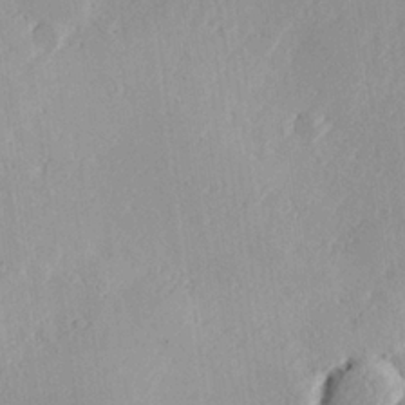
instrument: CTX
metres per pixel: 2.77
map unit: Hve
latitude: 25.6882
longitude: -94.1578
